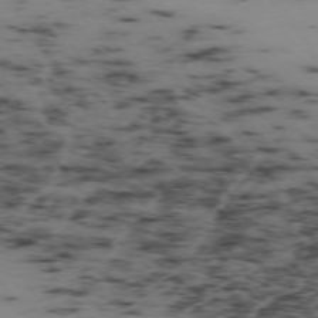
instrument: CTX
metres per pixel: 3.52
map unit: Hpe
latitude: -74.3307
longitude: 2.9730
